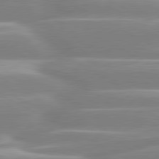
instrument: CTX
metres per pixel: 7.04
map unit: lApd
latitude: 80.4601
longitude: -129.9339
